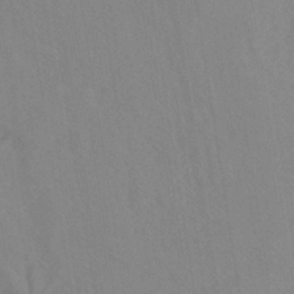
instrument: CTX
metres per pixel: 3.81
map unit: ANa
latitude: -38.0283
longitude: 95.7855
